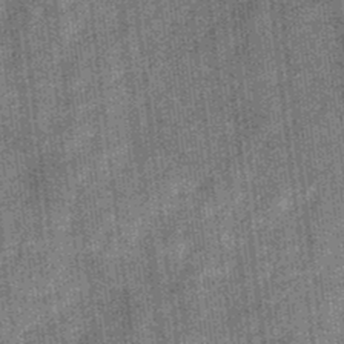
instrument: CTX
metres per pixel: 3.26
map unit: eHb
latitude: -32.8408
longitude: 74.1795
